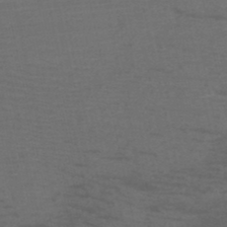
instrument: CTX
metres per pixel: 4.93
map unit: HNb
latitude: -46.1039
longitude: -47.1781
